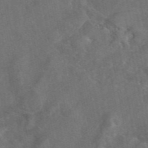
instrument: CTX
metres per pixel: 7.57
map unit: eAb
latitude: 47.0081
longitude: 127.4832
